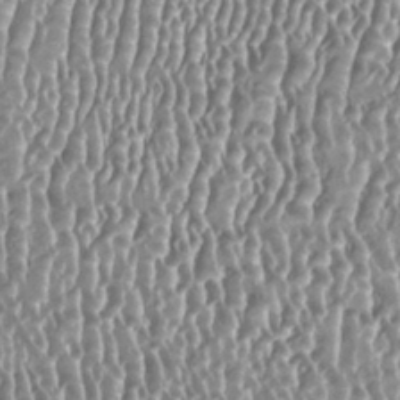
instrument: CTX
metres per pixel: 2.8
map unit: HNhu
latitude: 0.5356
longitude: 0.4629
